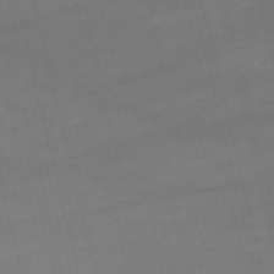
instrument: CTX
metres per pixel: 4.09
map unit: HNb
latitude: -52.8974
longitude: -37.8584
